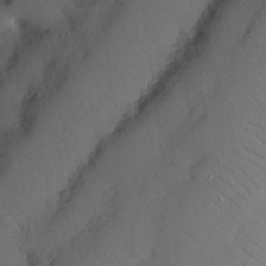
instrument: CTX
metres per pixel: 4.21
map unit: Nhu
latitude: 25.7638
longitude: -72.6491
